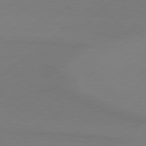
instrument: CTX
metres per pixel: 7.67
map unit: Hpe
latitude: 78.8380
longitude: -131.3860
